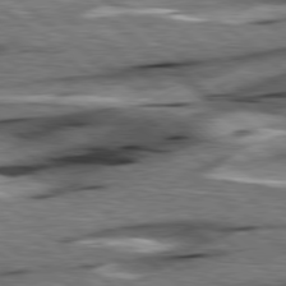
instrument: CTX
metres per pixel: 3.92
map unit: lApd
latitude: 78.8191
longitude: -52.6113
